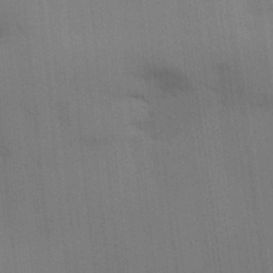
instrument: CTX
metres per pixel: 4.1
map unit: lAvf
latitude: 25.1025
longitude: -111.6316
